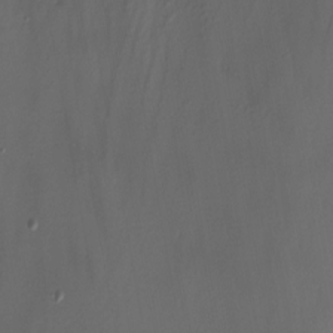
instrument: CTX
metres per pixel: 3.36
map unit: Nhu
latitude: -13.6533
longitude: -52.0633
